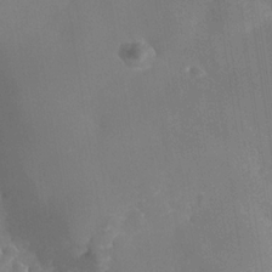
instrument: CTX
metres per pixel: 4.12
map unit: Nhe
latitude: -36.2550
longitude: -130.4412
